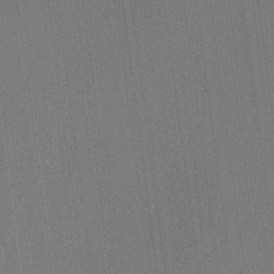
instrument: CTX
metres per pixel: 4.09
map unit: lAa
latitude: 11.7639
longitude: -108.0255
